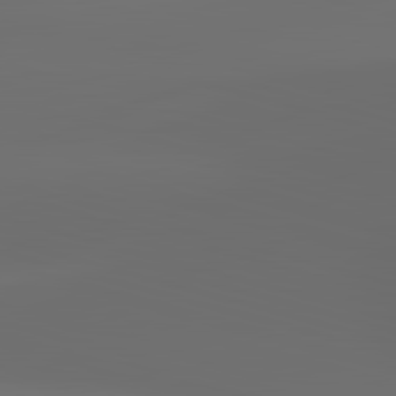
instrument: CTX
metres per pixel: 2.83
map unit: lApd
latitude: 83.3103
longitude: -134.1955
